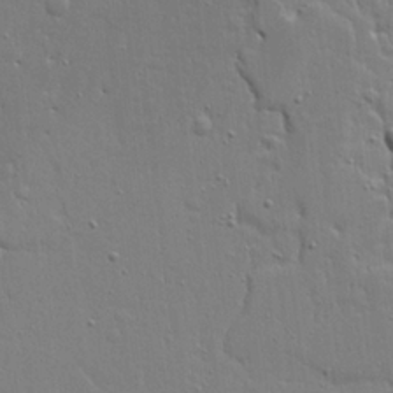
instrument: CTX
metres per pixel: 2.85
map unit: Ave
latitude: 20.4223
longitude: -127.6883
